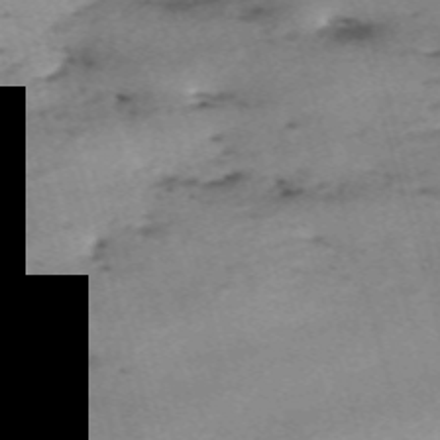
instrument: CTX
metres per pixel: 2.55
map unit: eHh
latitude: -61.2943
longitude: 53.1431
